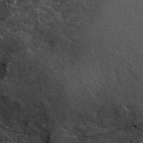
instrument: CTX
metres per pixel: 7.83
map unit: ANa
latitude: 44.4601
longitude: 46.8786
